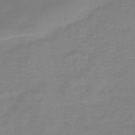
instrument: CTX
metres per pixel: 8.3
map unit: HNb
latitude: -44.4440
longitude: 52.6140
